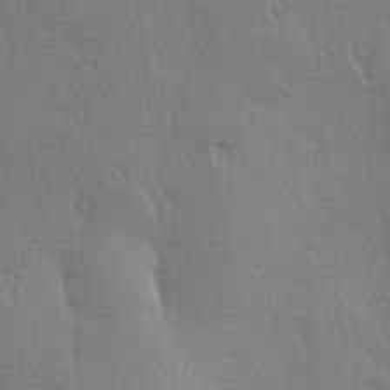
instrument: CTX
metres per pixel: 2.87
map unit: Hve
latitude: 23.6694
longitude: -97.1592
